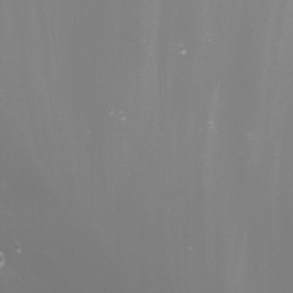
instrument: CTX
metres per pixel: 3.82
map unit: Nhu
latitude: -7.6722
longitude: -76.1577
